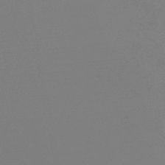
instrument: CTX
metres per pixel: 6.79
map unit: lHb
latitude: -46.4629
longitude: 76.1039
